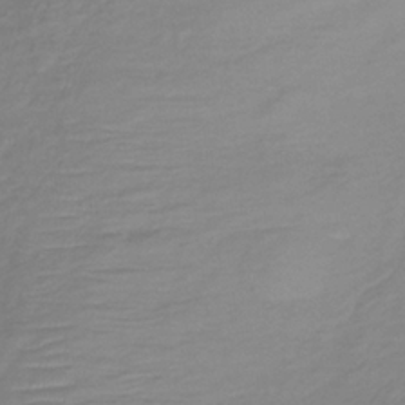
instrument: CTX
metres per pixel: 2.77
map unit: lHb
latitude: -36.0661
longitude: 69.8044
